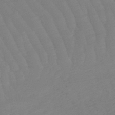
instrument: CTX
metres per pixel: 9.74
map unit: lHb
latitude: -49.5588
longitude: 83.1809
